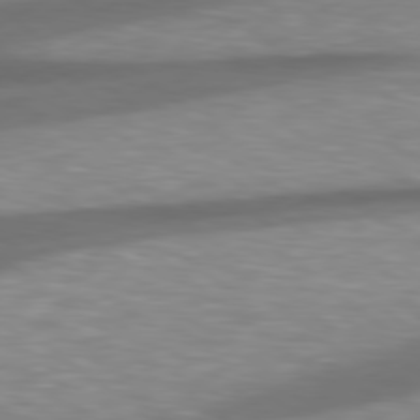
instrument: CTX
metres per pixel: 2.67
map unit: Hpe
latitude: 78.9892
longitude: -128.8569
